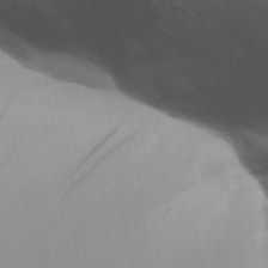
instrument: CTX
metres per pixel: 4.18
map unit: Aa
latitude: 31.9717
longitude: -141.1592
